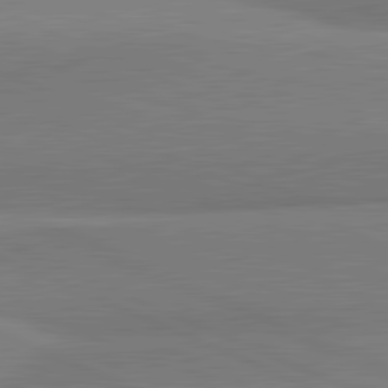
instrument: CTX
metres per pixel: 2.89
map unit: lApd
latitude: 81.8394
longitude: 161.4643
